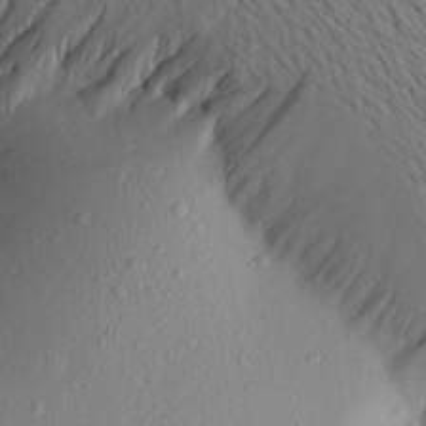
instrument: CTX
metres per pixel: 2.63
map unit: Aa
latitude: 22.2711
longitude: -145.0836
